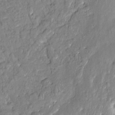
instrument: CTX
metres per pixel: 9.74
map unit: Htu
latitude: 0.6679
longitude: 179.8989
